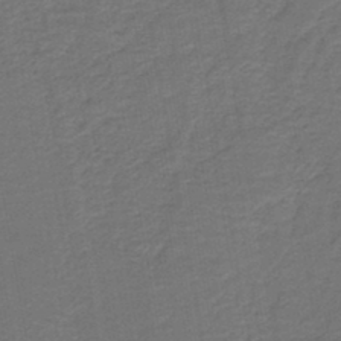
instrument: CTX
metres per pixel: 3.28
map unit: HNb
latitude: -43.6343
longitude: 51.8800
